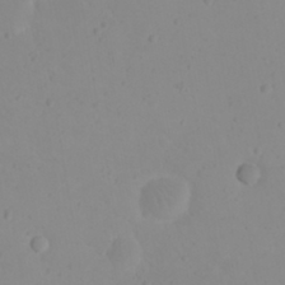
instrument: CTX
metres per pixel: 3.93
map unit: eHh
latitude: 21.1592
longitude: -64.9136
